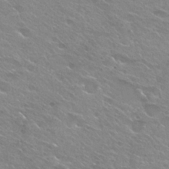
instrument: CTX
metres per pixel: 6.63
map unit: Hto
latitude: 25.4804
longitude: -37.6694
